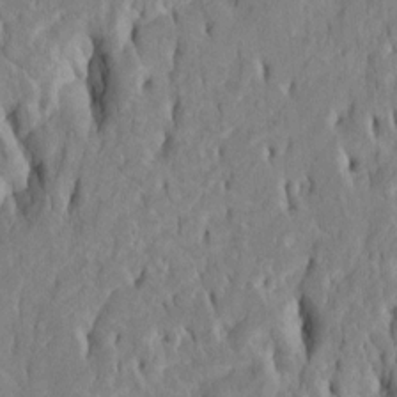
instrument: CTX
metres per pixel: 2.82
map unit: Htu
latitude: -5.0486
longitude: 151.4265
